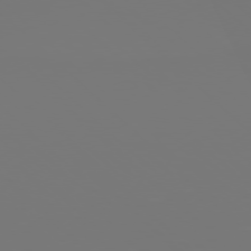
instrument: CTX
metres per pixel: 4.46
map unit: Hpe
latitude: 77.1214
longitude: -165.2915
